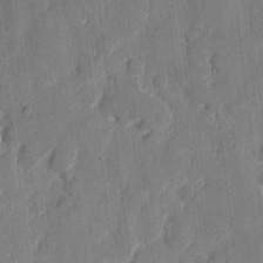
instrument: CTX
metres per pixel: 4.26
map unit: eHh
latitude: 7.9528
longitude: -66.4790
